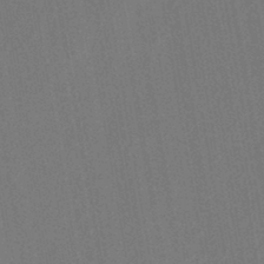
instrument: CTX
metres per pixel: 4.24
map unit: HNhu
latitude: -43.1620
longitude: 91.8045
